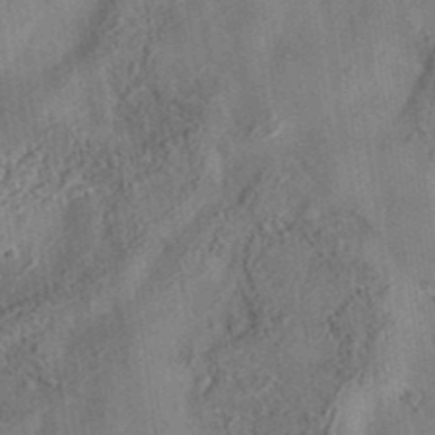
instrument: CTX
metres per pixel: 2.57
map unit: eAb
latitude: 35.5749
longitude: 109.4832
